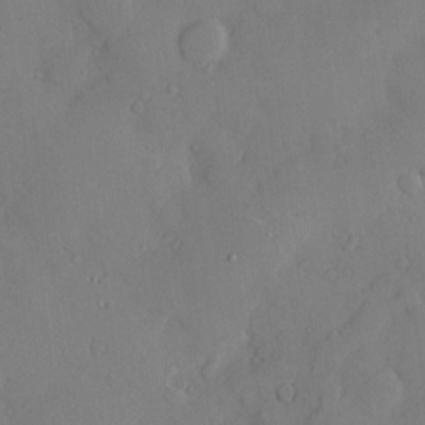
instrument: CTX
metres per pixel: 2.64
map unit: Htu
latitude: -8.7085
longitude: 176.0283
